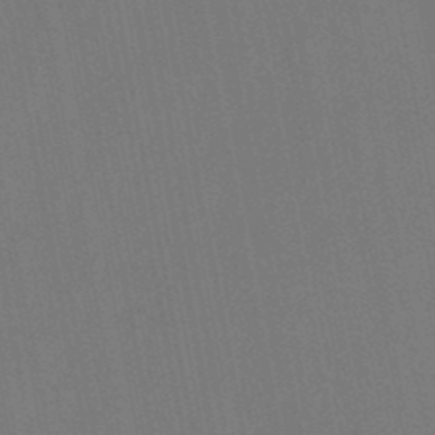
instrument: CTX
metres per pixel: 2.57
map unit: lHb
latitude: -47.8800
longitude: 71.9178
